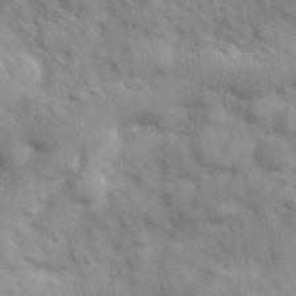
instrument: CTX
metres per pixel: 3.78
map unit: Hve
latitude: 32.3089
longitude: 151.1809
